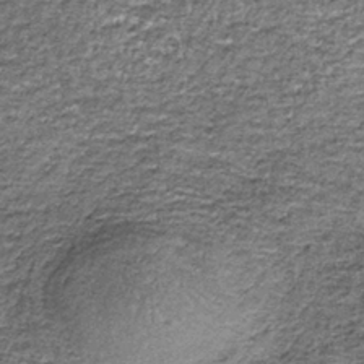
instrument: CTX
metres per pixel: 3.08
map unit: lHb
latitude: -37.8989
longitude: 66.1984
